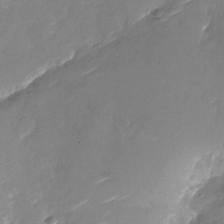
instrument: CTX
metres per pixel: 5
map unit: Nhu
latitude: -27.1620
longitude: -73.9339
